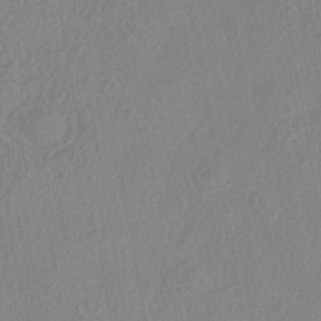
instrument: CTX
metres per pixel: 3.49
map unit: HNhu
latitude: -41.0297
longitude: 104.5951
